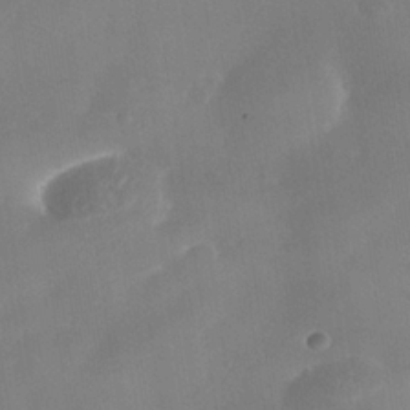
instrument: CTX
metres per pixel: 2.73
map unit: Nhe
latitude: -37.5966
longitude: -118.2711
